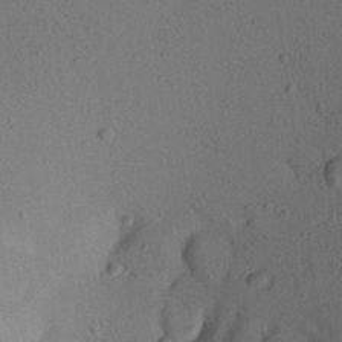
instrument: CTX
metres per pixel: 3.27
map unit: Aa
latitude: 22.8191
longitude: -144.9891
